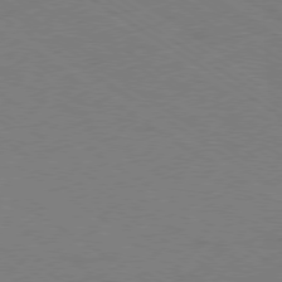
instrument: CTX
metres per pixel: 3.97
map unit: Ap
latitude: -79.4454
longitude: -52.7058
